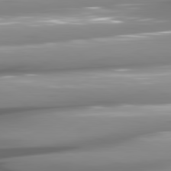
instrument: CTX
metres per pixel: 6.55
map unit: lApd
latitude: 81.0269
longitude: -145.5182
